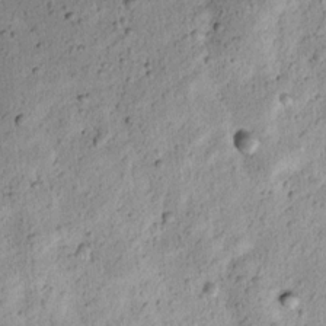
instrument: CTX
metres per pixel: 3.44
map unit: lAvf
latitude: 8.1389
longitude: 164.9731
